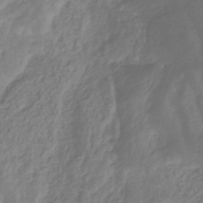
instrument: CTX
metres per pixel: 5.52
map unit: HNhu
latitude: -29.5210
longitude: 67.3510
